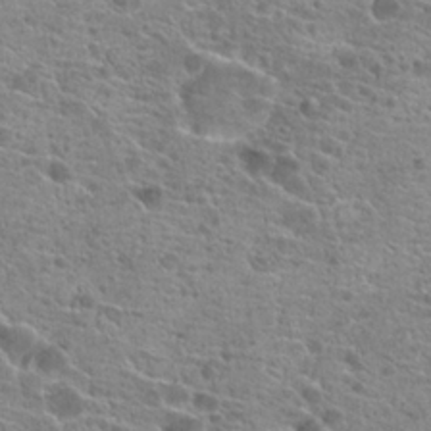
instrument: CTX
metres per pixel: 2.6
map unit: Hto
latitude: 21.1403
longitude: -41.8394
